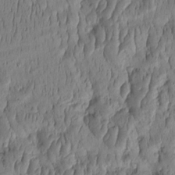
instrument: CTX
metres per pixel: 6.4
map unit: HNhu
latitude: -2.9541
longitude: 13.6533
